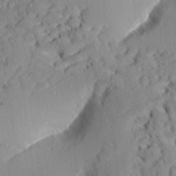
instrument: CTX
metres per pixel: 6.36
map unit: Aa
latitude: 9.4804
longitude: -135.5371
